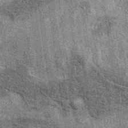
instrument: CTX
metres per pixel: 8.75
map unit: eAb
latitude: 36.9702
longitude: 107.8044
